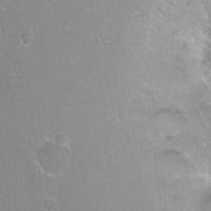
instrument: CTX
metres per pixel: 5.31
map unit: Ht
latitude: -5.2754
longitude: -36.2523
